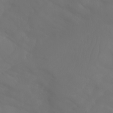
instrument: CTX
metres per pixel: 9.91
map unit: Aa
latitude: -10.9731
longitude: -68.2711
